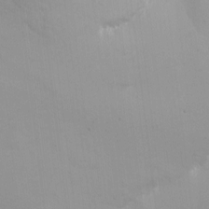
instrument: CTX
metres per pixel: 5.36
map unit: eHh
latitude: 4.3089
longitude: -69.0270
